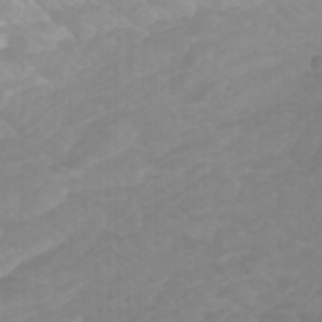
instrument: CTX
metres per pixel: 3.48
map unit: Htu
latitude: -5.1809
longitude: -76.5923
